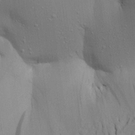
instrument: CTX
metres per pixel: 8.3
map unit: Aa
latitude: 20.9136
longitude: -148.1011
